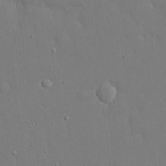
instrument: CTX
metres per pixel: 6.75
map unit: eHh
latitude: 15.4805
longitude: -71.4615
